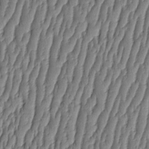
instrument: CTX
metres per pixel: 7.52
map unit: HNhu
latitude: -3.4832
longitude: 13.8800
